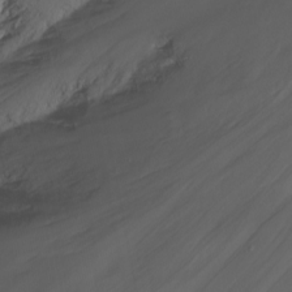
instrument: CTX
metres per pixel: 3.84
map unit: Nhu
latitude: -13.8422
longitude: -61.8394
